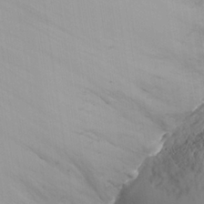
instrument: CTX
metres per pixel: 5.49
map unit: Nhe
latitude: -36.9541
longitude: 138.4440
